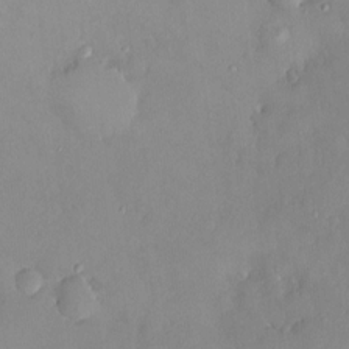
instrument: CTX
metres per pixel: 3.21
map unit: HNhu
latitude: 6.1200
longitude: 1.5022
